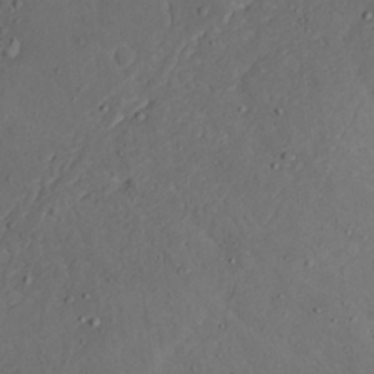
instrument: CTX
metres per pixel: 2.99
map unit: Nhu
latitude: 21.8395
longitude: -71.6694
